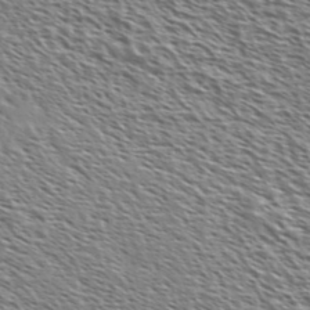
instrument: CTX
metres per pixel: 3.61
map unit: Ave
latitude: 37.0081
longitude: -111.7639
